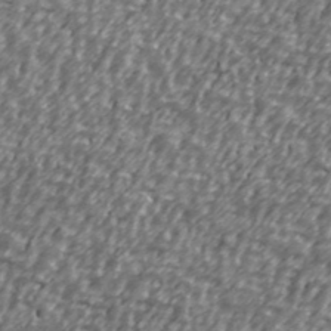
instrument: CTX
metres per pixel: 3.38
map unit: Ave
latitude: 40.6490
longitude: -112.6112
